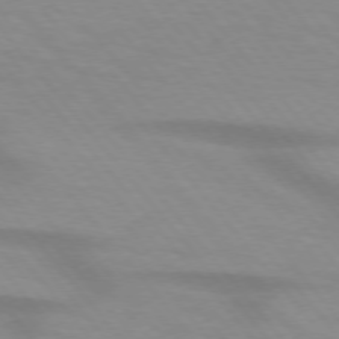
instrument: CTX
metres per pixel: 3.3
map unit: lApd
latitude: 74.1578
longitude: -60.3656
